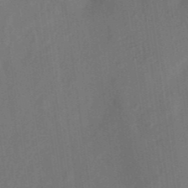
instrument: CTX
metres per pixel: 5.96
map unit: eHh
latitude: 4.7624
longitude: -73.6127
